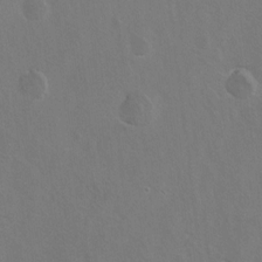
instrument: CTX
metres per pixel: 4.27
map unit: Hto
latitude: 8.8380
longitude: -35.2159
